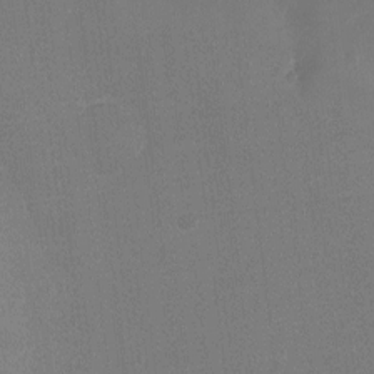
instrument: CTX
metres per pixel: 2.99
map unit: Ht
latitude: -3.1809
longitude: -19.8394
